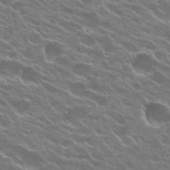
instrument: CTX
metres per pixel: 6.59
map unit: Hto
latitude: 23.9528
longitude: -37.4427
